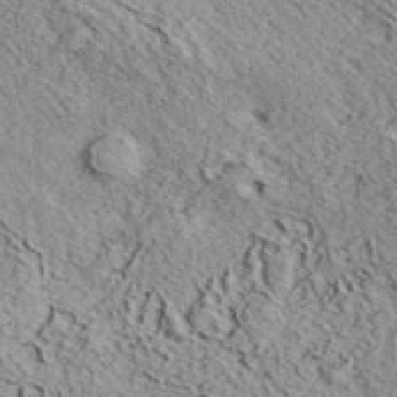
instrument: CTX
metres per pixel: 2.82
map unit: eHh
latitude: 37.0459
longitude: -80.3467
